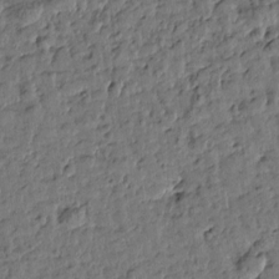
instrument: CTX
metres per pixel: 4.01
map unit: Htu
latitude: 0.2522
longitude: -179.1781
